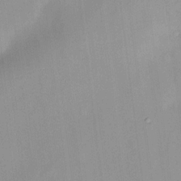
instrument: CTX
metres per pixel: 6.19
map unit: HNhu
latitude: 13.5938
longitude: 12.6519
